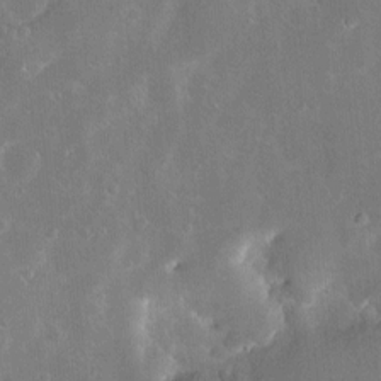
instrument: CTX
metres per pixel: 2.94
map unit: Hve
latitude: -11.1242
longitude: 175.4076
